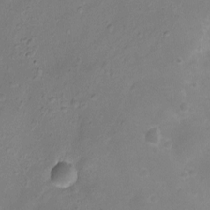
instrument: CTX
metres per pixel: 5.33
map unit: Ht
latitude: -7.4265
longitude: -21.0837
